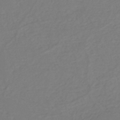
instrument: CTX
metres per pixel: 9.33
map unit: eHh
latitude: -44.0283
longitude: -29.6694
